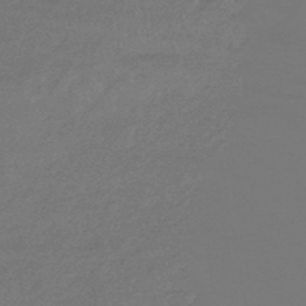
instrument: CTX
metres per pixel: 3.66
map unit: HNhu
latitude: -46.9352
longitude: 90.5952
